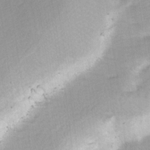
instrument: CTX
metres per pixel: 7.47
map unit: Ave
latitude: -1.1054
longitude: -113.6883
